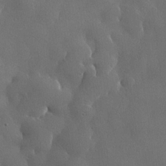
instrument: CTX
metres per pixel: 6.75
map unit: lHvf
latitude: 22.3656
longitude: 146.4629
